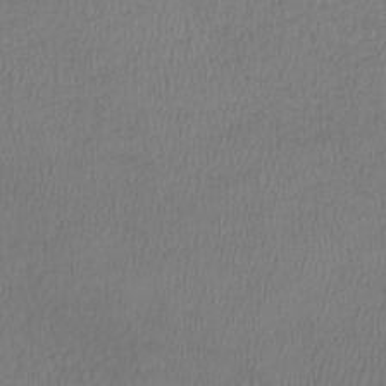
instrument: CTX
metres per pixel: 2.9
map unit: lHb
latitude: -37.8989
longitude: 72.8408
